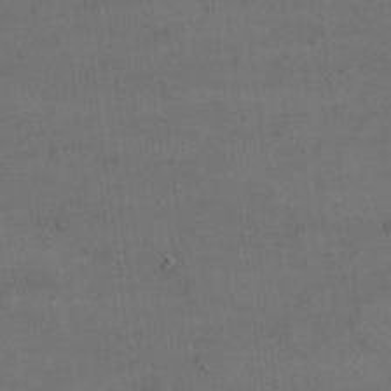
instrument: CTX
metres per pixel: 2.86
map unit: eHh
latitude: 18.5168
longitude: -65.4048
